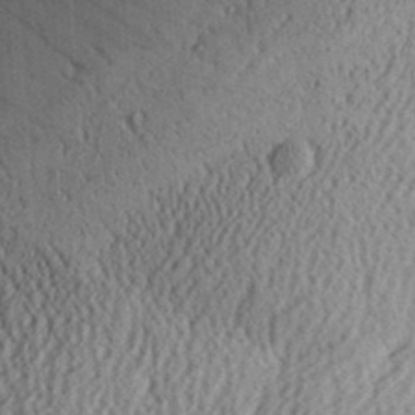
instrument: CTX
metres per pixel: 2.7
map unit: Aa
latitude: 30.8380
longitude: -137.0270
